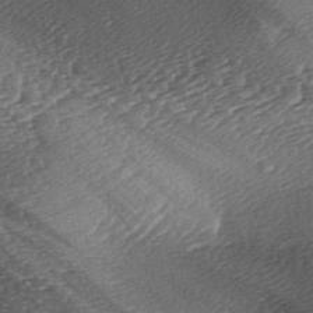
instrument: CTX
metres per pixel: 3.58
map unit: lAa
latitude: -3.1809
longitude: -127.1025
